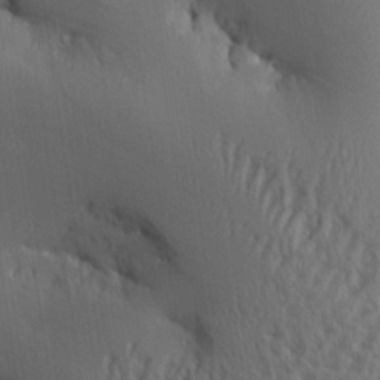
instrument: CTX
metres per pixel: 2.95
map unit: Aa
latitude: 26.6113
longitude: -134.0255
